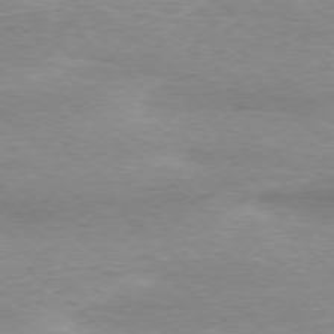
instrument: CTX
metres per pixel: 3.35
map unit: Ap
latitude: -77.5966
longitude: -93.0269
